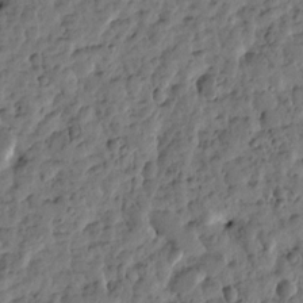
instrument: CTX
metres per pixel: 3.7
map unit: Htu
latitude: 2.2522
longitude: -178.8191
